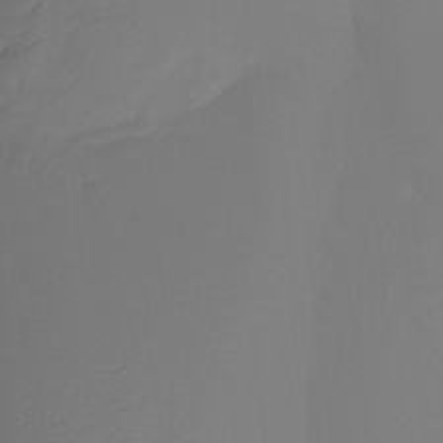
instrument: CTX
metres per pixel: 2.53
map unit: Ht
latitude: -12.4062
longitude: -48.0633
